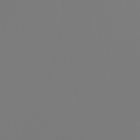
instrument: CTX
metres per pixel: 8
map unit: Nhu
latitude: -7.6155
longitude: -95.6694
